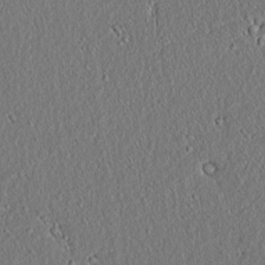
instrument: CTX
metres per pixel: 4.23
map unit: lAvf
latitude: 7.3293
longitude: 167.2943
